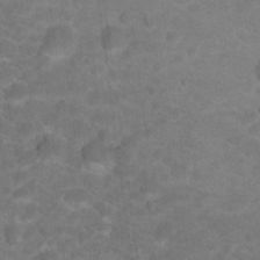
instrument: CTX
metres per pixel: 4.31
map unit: Hto
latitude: 19.0458
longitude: -39.0080
